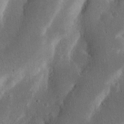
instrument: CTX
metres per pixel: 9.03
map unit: Nhu
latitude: 18.7624
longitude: -74.7435
